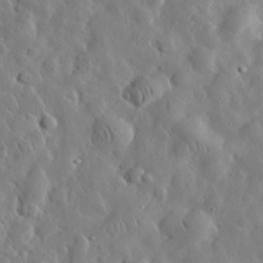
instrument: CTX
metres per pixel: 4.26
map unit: eHh
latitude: 32.1578
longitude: -73.8584
